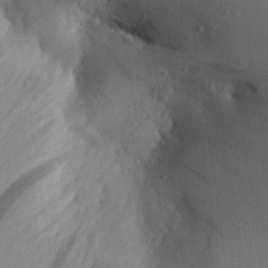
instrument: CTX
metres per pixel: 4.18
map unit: Aa
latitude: 29.2348
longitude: -133.5182
